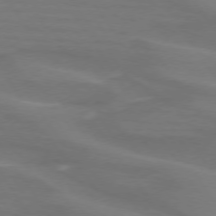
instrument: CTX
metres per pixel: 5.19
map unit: lApd
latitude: 74.3278
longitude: -61.7449
